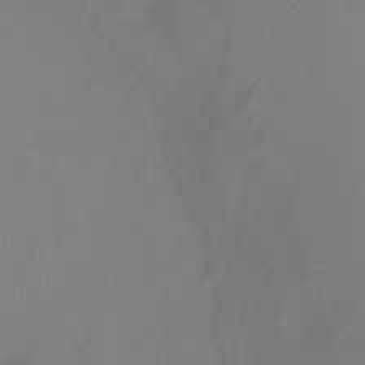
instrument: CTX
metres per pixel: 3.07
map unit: Ht
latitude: -10.7841
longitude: -27.4049
